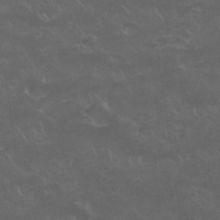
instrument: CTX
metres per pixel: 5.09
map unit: Nhu
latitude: 26.4223
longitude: -52.9703
